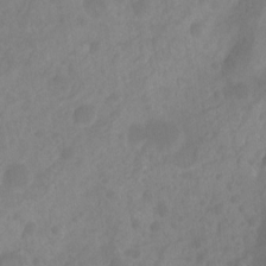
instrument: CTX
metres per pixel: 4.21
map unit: Hto
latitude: -8.7274
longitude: -46.5735
